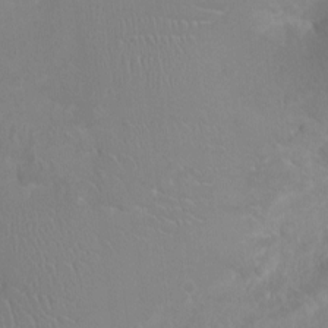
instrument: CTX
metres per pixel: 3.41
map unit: Ht
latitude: -1.7478
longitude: -16.3845
